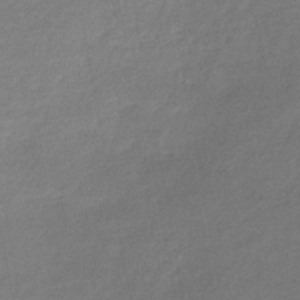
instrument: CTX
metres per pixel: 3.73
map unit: lHb
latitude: -43.9556
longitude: 62.0850
